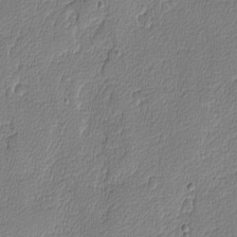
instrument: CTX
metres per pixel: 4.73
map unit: lAvf
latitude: -8.5196
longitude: -113.9339
